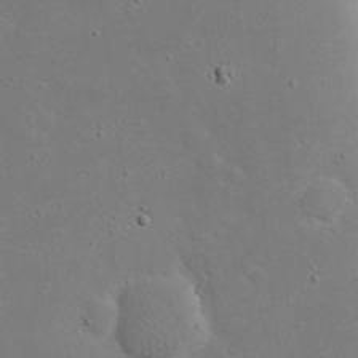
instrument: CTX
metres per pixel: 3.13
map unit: eHh
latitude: 19.2348
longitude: -71.5560
